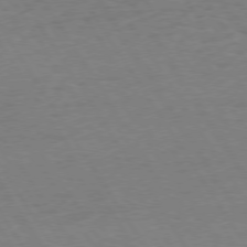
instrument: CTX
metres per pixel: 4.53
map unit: Hpe
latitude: 73.7450
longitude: -140.1388
